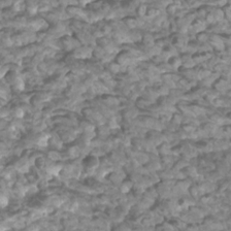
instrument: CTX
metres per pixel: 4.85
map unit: Htu
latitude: 3.0647
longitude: -21.2726
